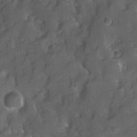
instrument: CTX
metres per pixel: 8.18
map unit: Hve
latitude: 24.4790
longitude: 146.8408
